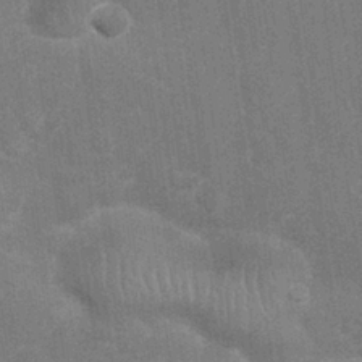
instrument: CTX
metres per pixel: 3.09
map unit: Nhu
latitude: 26.8002
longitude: -64.0633
